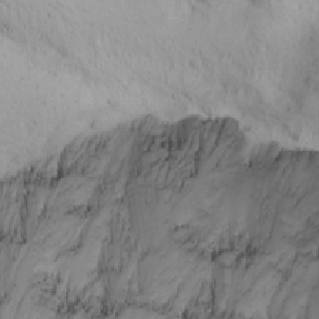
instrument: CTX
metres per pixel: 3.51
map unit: Htu
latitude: -1.1432
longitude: -74.5924
